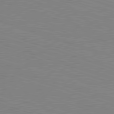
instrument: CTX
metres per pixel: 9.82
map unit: Hpe
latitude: -82.5574
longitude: 6.3495
